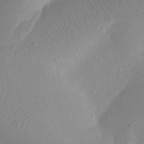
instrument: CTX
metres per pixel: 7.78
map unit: eHh
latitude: 24.7435
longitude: -70.2144
